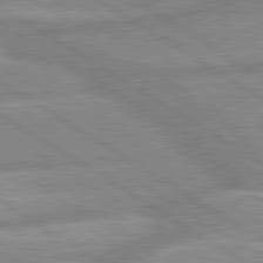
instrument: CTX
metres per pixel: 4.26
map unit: lApd
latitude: 80.0444
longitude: -170.2522
